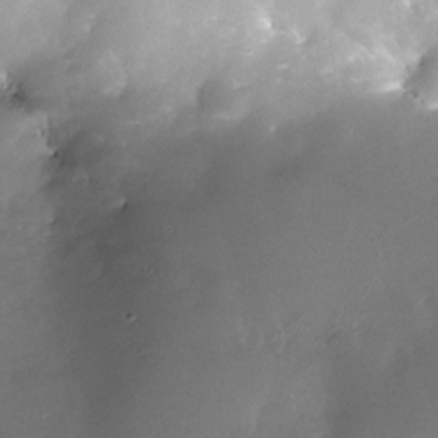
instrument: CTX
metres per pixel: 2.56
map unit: Nhe
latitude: -32.6519
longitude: -117.3671
